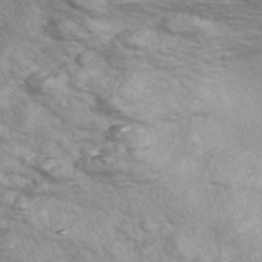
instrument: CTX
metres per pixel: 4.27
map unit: Nve
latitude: -56.7463
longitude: 52.9163
